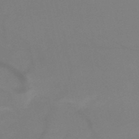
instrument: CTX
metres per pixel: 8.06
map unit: HNb
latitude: -51.5588
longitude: -46.1767
